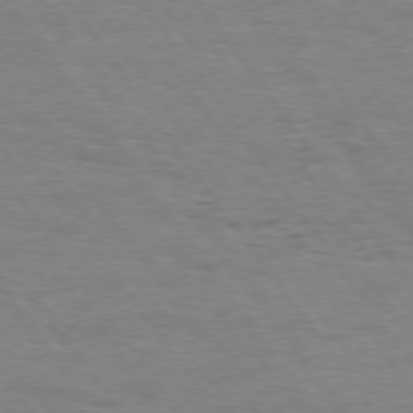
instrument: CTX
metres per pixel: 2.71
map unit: Hpe
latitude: 75.1781
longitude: -142.6113
